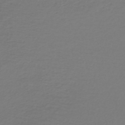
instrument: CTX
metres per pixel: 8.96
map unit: lHb
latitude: -42.8030
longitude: 71.4077
